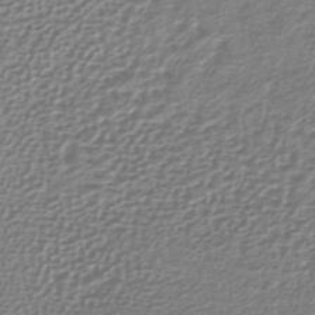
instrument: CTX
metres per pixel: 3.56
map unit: lHb
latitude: -42.6329
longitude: 70.9164
